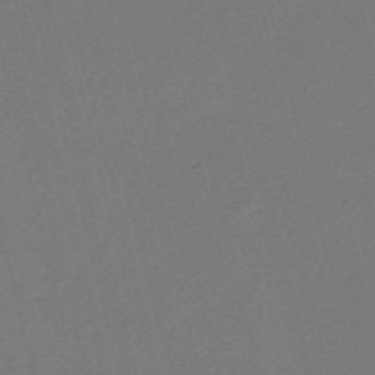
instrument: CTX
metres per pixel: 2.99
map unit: HNb
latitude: -55.5588
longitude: -39.2537
